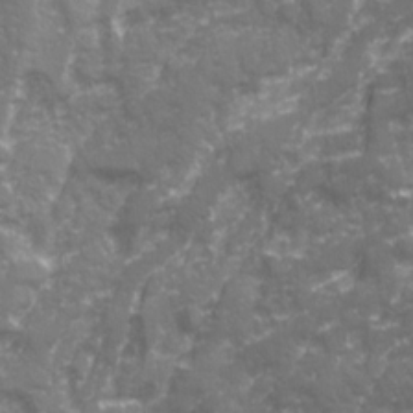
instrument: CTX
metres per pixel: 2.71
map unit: Ave
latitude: 20.6680
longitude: -132.5546
